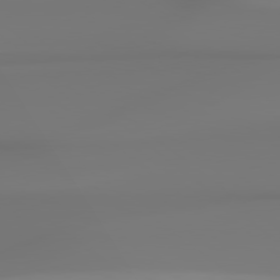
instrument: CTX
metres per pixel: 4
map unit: Hpe
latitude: 78.6302
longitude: -136.0255
